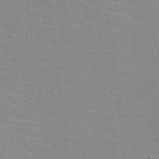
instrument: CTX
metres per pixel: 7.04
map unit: eHh
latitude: -3.5966
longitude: -86.1200
